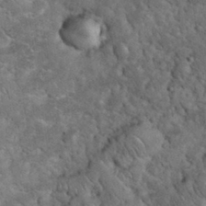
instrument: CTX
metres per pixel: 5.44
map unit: eHh
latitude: 33.7828
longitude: -65.8583
